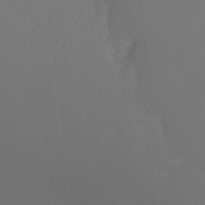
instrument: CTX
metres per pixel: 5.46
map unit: Ht
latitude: -16.1417
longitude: -47.1592
